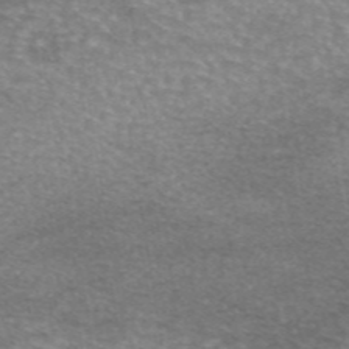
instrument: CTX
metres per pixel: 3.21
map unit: eAb
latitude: 45.8961
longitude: 103.1431
